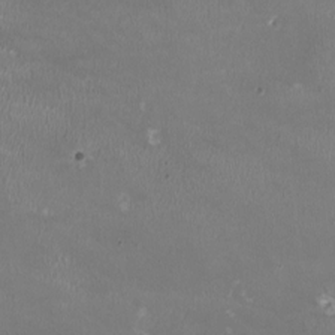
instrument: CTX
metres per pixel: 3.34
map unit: HNhu
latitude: 0.1577
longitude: -3.0836
